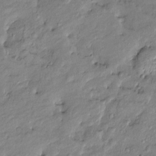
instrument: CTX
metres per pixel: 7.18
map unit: Htu
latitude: -9.3321
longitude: 176.8975
